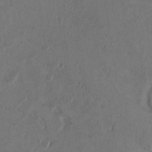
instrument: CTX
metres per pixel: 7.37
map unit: Ht
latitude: 10.8947
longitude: -32.0444
